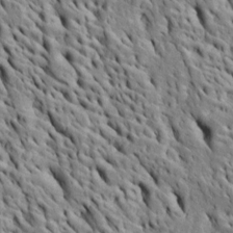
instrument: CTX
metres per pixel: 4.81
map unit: Htu
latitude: -5.7477
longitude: 153.3698
